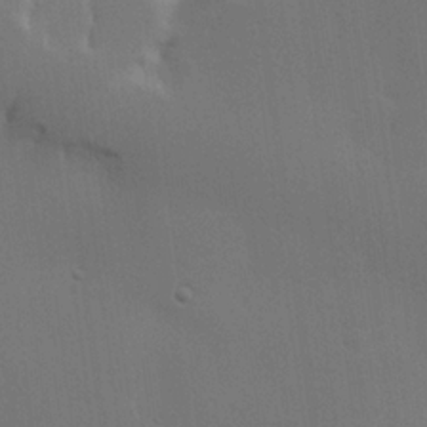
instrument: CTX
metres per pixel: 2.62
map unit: lHvf
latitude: 22.4601
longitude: 146.1228
